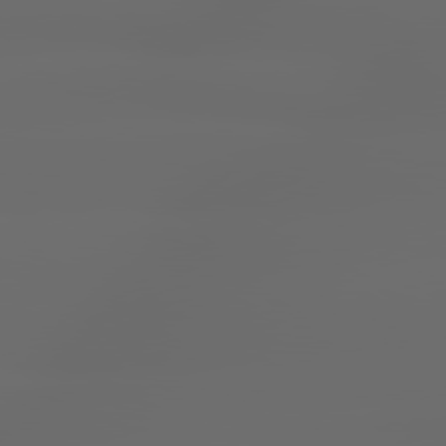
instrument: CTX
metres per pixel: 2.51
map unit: lApd
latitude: 79.4616
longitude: -139.8016
